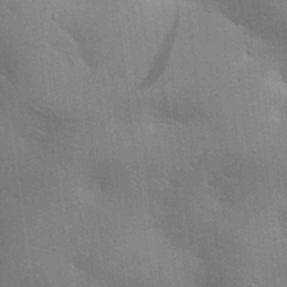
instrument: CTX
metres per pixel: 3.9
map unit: lAa
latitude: 20.2523
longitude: -138.9892
